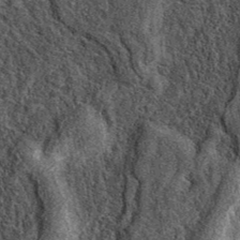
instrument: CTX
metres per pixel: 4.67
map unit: eAb
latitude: 39.1214
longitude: 109.6722
